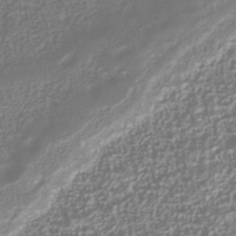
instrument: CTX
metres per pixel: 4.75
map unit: Nhu
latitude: -40.2361
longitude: -84.5924
